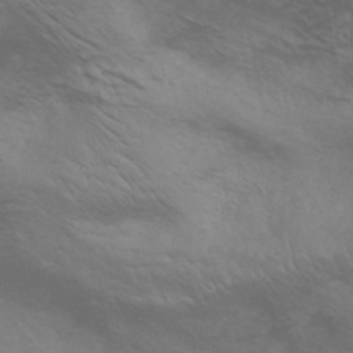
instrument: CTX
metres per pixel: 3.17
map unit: HNhu
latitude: -43.3131
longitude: 90.1417
